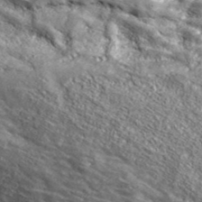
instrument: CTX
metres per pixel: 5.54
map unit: eHh
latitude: 42.8947
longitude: -90.3278
